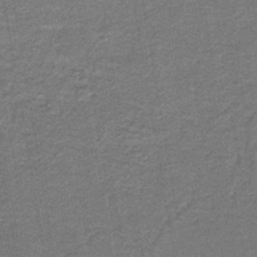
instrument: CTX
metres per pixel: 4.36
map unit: HNb
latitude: -39.3321
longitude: 50.9731
